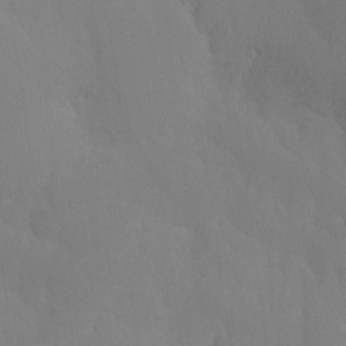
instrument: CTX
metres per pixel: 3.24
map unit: Ht
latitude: -16.1417
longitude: -50.1577
